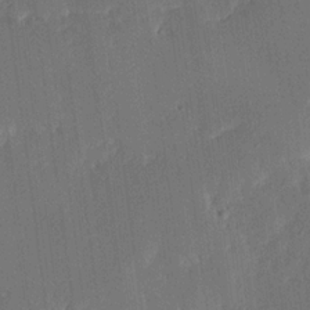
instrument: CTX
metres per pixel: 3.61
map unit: Ave
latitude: 16.2712
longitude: -139.0836
